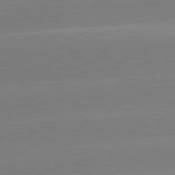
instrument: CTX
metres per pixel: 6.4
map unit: lApd
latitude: 81.0269
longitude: -150.9135
